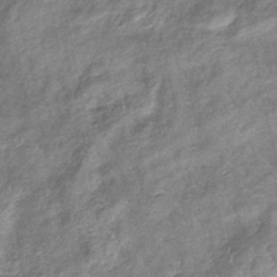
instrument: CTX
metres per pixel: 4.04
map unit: eHb
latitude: -38.7841
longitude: 76.3684
